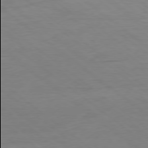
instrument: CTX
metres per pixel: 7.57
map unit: Ap
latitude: -78.7463
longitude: -77.9906
